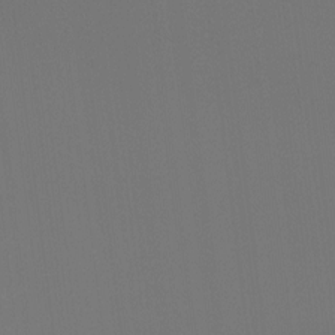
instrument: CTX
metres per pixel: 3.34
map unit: Hto
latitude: -8.2361
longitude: -50.7435
